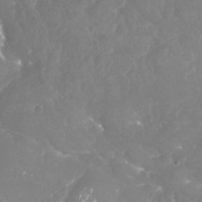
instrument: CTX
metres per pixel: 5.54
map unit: Nhu
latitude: -18.4062
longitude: -57.7638
